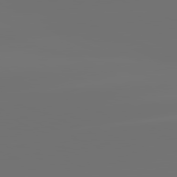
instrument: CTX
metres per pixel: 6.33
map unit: lApd
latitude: 82.0822
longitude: -152.8947
